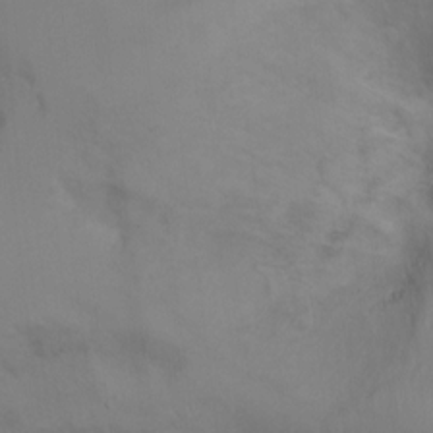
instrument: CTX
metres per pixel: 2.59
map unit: Ht
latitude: -3.0297
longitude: -33.6505
